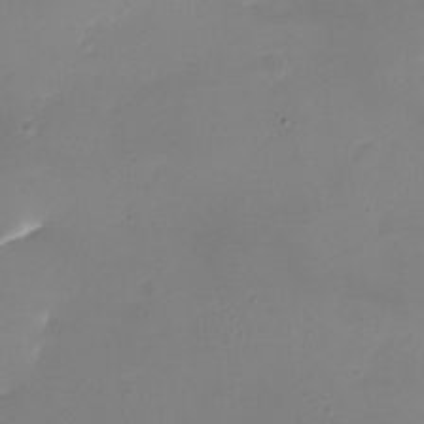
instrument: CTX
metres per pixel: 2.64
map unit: eHh
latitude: -5.7477
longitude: -78.0633
